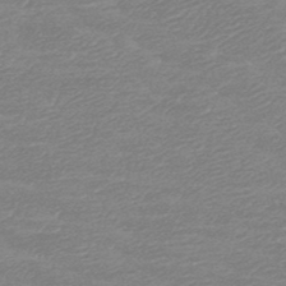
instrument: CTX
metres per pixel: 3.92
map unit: HNb
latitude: -49.0109
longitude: -51.8016
